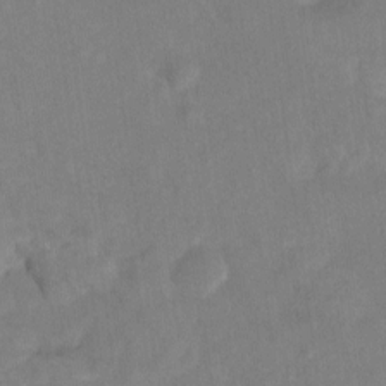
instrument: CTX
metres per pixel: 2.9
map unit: Ht
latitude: -13.8800
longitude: -58.0255
